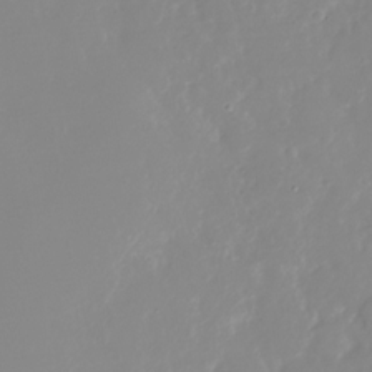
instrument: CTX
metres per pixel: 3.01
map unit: Nhu
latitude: -28.1795
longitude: -79.1592
